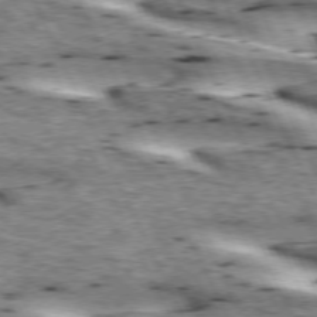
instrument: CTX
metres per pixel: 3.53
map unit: lApd
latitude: 73.3860
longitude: -54.4979
